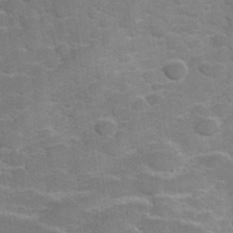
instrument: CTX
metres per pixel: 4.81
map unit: Hve
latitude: 31.9339
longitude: 151.9745
